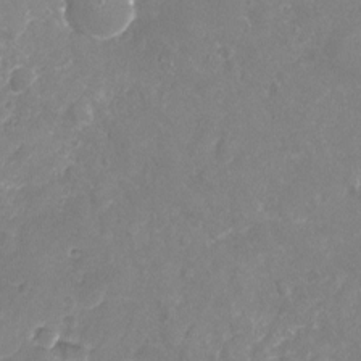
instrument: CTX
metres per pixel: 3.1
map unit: Nhu
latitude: -17.8045
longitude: -57.9528
